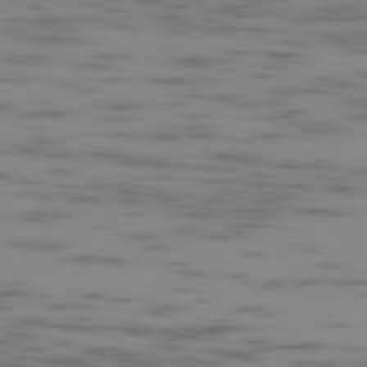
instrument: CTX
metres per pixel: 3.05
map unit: Ap
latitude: -77.6533
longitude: -63.5371
